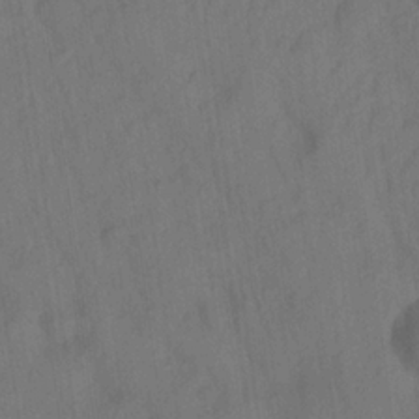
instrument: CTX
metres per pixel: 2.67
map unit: lAa
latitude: 21.7072
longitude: -138.1956
